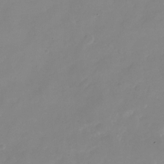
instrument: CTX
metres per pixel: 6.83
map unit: Nhu
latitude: -24.2550
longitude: -69.5938
